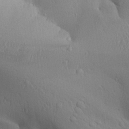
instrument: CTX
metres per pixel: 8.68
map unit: Aa
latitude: 26.8380
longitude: -129.1025
